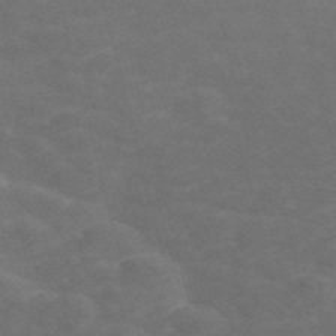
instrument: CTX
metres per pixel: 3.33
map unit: Nve
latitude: -58.4440
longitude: 56.9164
